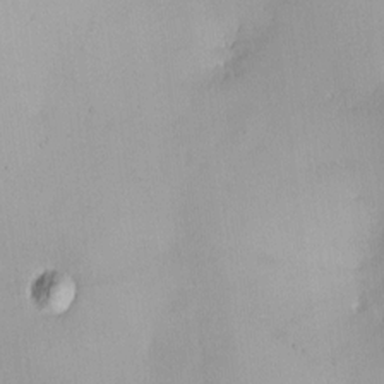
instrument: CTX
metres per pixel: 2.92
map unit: HNhu
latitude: 5.7639
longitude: 9.0108
